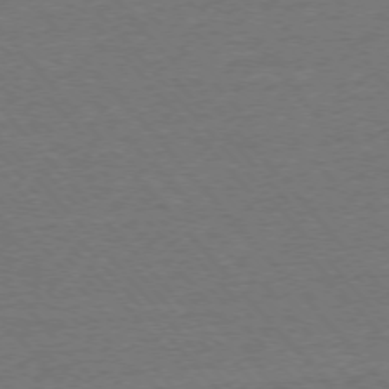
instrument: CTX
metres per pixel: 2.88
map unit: Ap
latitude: -75.9178
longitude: -94.0255
